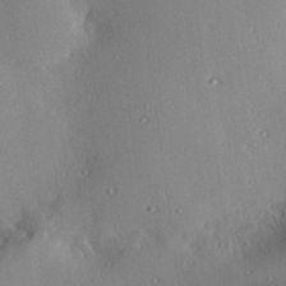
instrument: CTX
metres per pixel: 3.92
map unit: eHh
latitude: 23.4426
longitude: -90.1389
